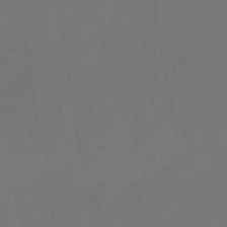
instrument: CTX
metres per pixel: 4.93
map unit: HNb
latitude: -44.6519
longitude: -39.1592
